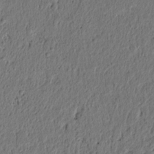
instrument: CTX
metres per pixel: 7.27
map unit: lAvf
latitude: 6.4412
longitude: 166.5952
